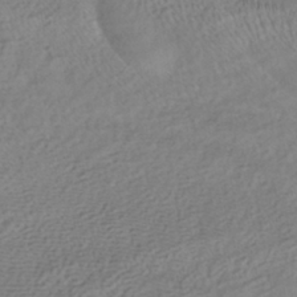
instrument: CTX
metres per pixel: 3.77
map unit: HNhu
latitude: -40.1795
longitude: 99.2754
